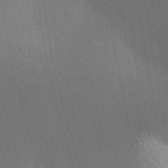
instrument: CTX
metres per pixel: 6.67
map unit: Aa
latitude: 31.3293
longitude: -145.6694
